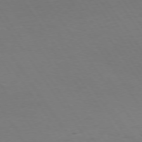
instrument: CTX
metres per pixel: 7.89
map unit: Hpe
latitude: 73.8962
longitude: -130.4412
